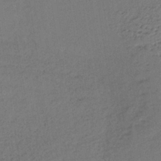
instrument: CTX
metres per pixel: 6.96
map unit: lHb
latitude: -35.2376
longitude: 63.6533
